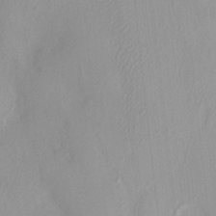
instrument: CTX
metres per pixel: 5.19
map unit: HNhu
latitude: 3.9150
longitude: 5.7666
